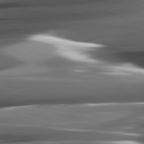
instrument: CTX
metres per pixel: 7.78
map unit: lApd
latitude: 82.1766
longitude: -144.1767
